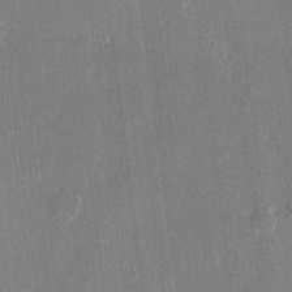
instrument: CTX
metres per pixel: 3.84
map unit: eHh
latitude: 12.0444
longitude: -70.4223
